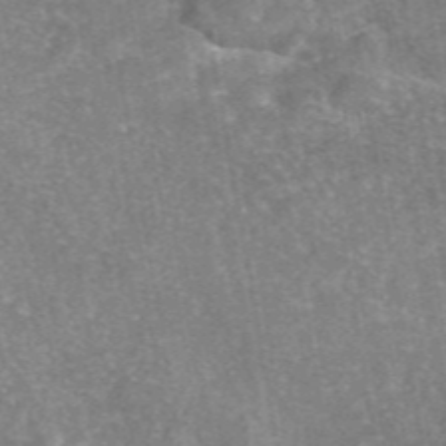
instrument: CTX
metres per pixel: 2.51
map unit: eAb
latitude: 46.5924
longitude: 102.8408
